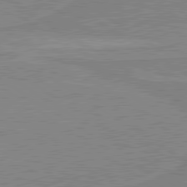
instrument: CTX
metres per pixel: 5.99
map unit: lApd
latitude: 80.1578
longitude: 170.0094
